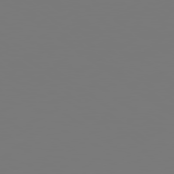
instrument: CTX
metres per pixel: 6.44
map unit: Hpe
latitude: 78.8569
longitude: -139.7261
